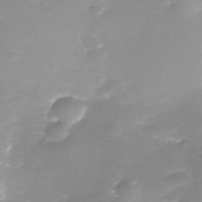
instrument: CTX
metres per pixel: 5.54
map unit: Nhe
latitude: -39.0864
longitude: -116.5735
